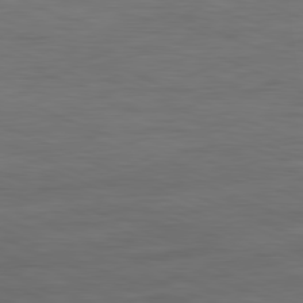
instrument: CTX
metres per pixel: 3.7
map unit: Ap
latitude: -81.7856
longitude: -74.5546
